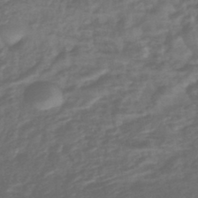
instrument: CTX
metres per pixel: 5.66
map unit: eHb
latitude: -43.1620
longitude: 81.8989
